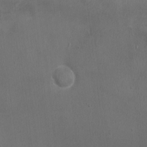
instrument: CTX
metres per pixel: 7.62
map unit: Ht
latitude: -3.8611
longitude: -15.1026
